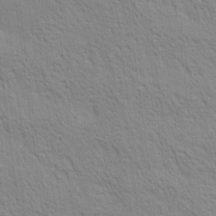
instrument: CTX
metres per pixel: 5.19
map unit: Ave
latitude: 20.1956
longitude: -140.3278
